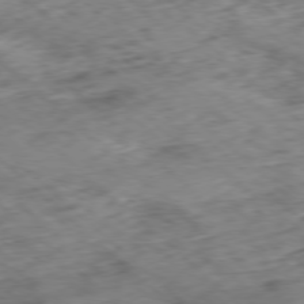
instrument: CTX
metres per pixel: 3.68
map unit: Ap
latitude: -78.1605
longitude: -60.5734
